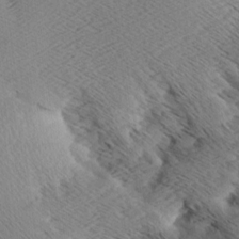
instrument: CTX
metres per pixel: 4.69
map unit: Aa
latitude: 7.8394
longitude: -140.7813
